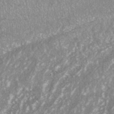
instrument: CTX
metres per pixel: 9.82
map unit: ANa
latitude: -40.6518
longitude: 102.5952
